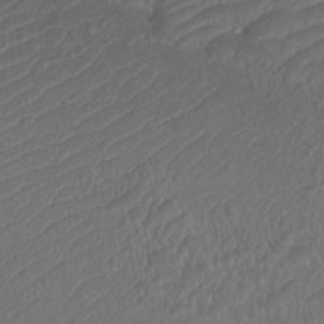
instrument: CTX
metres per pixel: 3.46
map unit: Htu
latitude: -11.1431
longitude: -72.8758
